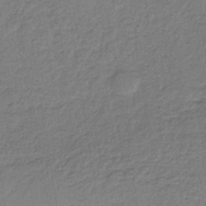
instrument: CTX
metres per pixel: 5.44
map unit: lHb
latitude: -35.2187
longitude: 62.5196
